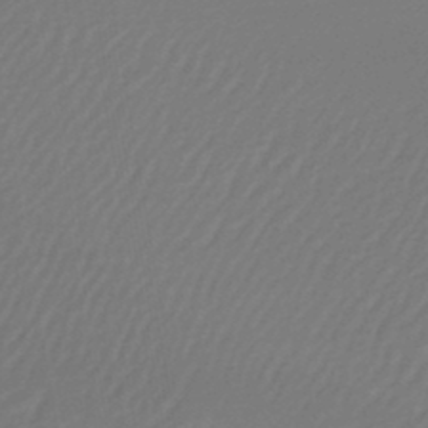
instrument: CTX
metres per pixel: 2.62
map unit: lHb
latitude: -45.5399
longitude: 60.7085
